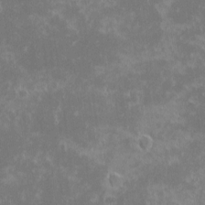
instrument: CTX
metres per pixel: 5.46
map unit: eHh
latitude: -1.4266
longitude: -84.9325
